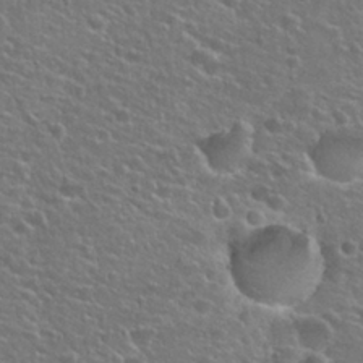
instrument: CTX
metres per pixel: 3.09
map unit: Hto
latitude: 25.8961
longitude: -50.0822
